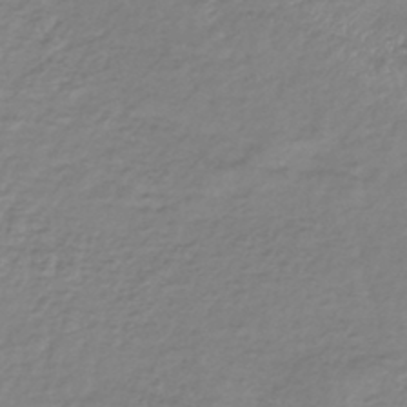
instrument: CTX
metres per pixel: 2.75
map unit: lHb
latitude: -40.6896
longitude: 71.8422
